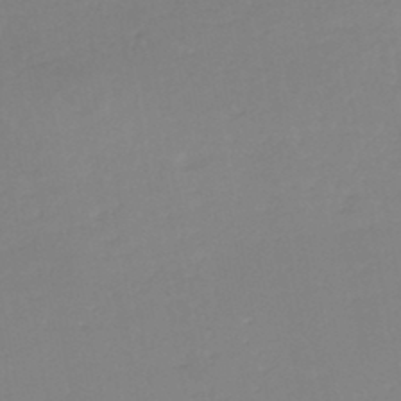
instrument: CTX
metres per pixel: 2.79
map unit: eHh
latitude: -45.7667
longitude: -28.9513
